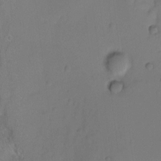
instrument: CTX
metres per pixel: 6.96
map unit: Ht
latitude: -8.1417
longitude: -36.6869
